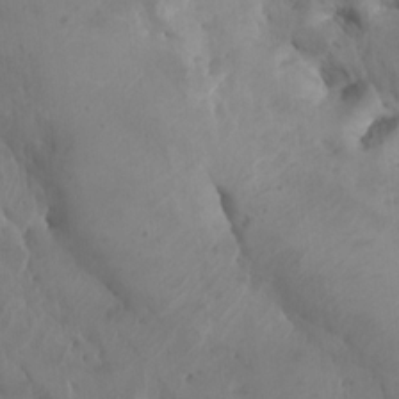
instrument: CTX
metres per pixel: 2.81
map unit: Nhu
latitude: -8.2739
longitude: -66.1766
